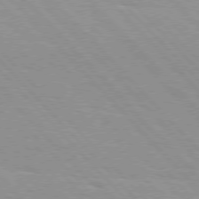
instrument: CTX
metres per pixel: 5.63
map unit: Hpe
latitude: 76.3089
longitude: -154.7813
